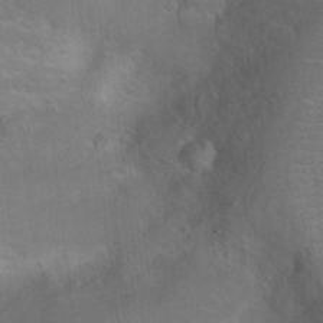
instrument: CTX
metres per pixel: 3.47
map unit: Hto
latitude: 8.5168
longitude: -30.6302
